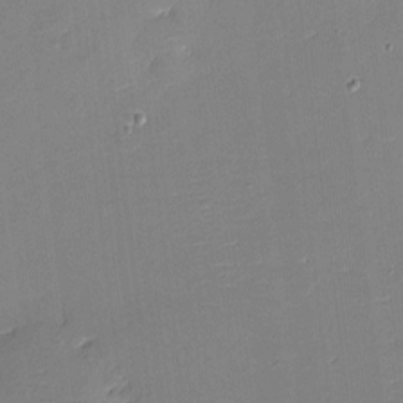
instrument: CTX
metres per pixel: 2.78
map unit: eHh
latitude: -3.2186
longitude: -80.0255
